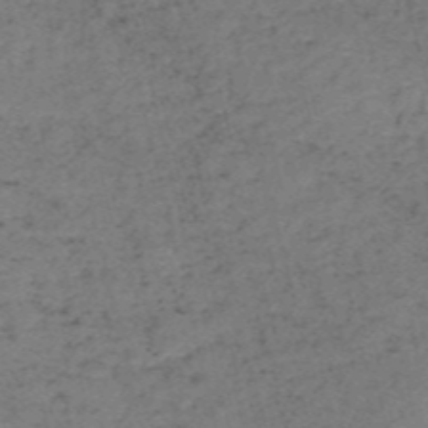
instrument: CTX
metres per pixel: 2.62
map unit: HNb
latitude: -54.2551
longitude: -46.7247
